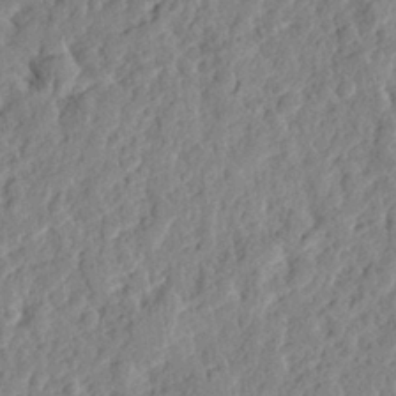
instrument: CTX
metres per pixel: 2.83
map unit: eHh
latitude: 27.5749
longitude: -77.1970
